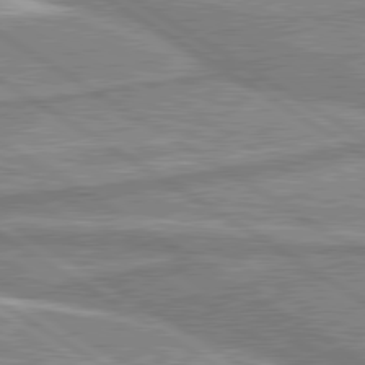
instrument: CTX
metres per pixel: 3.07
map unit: lApd
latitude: 80.3089
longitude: -176.7057
